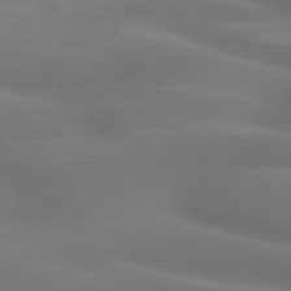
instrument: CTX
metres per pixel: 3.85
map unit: lApd
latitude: 73.5938
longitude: -48.0255
